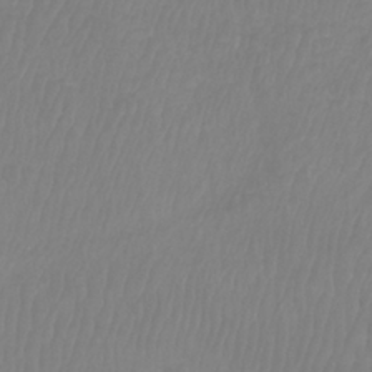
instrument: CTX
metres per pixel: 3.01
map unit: Htu
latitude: -9.1431
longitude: -75.0081
